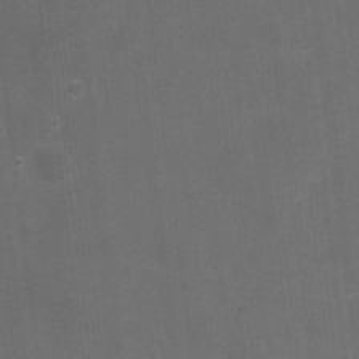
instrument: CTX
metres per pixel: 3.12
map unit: Nhu
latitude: 2.8002
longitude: -16.9324
